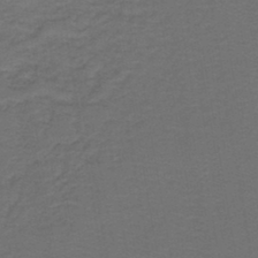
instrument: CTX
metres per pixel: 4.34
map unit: lHb
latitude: -43.6532
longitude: 53.2753
